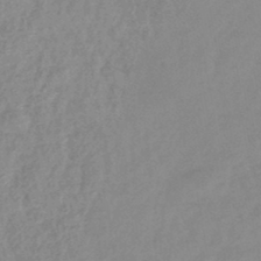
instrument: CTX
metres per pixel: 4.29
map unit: eHb
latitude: -45.8045
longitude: 85.6721
